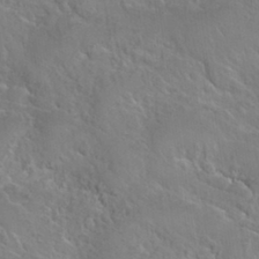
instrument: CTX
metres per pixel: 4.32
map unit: Nhu
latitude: 30.8002
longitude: -53.8772
